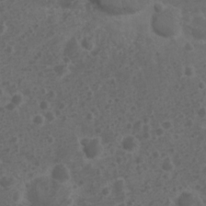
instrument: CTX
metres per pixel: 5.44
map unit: Nhu
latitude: 3.3292
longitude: -14.9325
